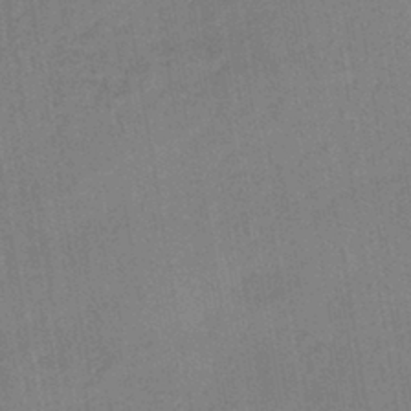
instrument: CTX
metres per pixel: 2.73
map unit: lHb
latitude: -41.3509
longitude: 60.6518
